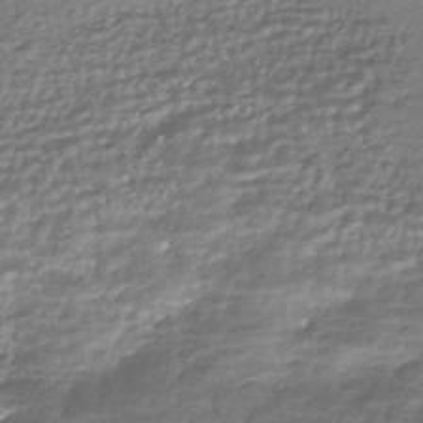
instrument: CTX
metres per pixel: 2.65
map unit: HNhu
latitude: -43.8422
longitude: 96.0850
